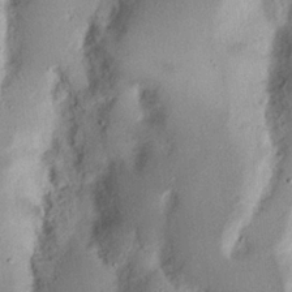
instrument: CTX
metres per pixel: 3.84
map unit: Nhu
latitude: 17.1214
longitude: -74.2523
